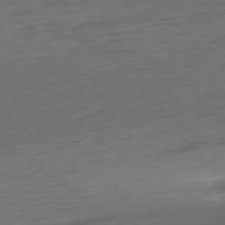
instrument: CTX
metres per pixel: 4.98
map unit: Ap
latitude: -78.6329
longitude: -76.1577
